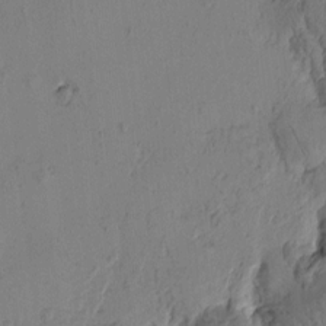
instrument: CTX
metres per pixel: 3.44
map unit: Htu
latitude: -1.4833
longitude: -176.6679
